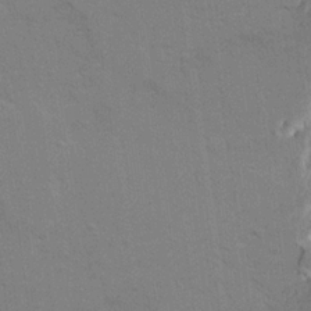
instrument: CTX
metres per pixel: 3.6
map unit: Ave
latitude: 23.2726
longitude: -130.2334
